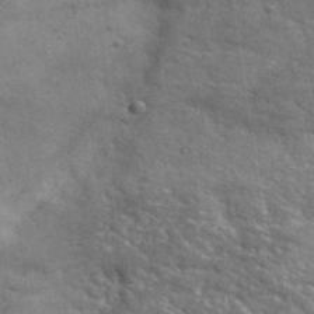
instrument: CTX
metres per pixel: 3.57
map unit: lHvf
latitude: 36.6491
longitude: -90.0822
